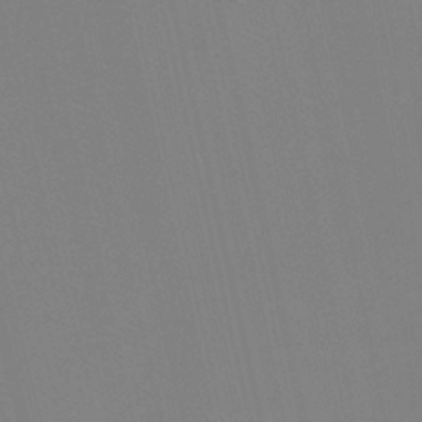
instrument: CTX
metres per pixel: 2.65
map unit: Htu
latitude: -14.6141
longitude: -47.7639
